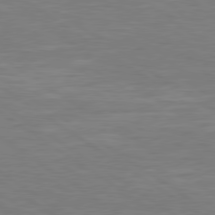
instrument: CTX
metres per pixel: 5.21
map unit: Hpe
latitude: 79.1970
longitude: -127.9717
